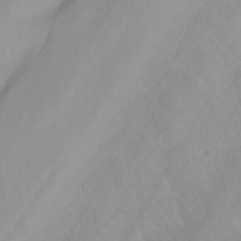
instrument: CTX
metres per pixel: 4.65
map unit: Ht
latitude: -6.7841
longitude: -31.9151
